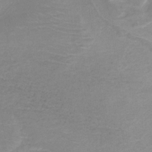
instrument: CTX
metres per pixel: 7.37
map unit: HNb
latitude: -34.4440
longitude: 55.3510
